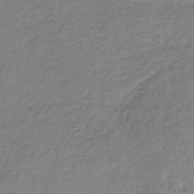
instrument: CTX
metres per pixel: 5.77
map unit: lHb
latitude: -36.9541
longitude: 61.3321
